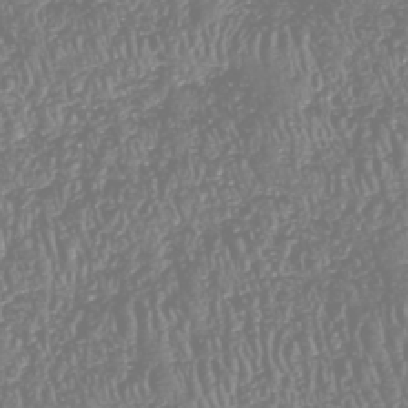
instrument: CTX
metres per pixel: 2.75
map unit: HNhu
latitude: -47.2754
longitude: 29.2754
